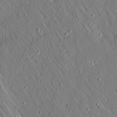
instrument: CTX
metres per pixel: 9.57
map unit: Aa
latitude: 15.2537
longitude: -140.7435
